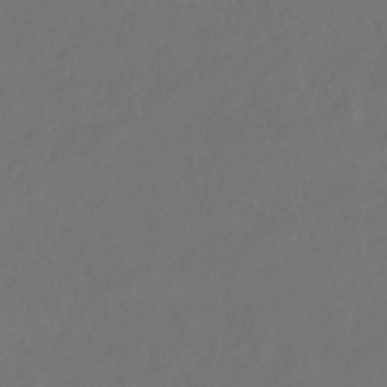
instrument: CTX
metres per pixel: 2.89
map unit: eHb
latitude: -35.3132
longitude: 78.7085
